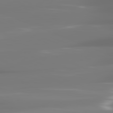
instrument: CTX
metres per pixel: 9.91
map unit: lApd
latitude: 81.6505
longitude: -144.8380
